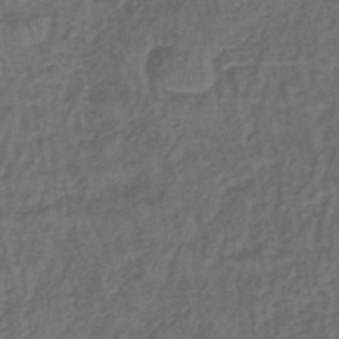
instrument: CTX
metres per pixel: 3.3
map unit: lHb
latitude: -37.5777
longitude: 59.0297
